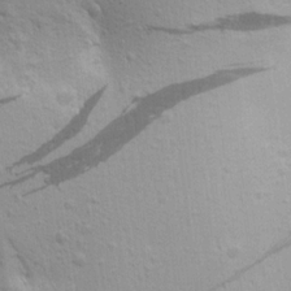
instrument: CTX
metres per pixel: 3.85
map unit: Aa
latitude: 16.5735
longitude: -147.4238
